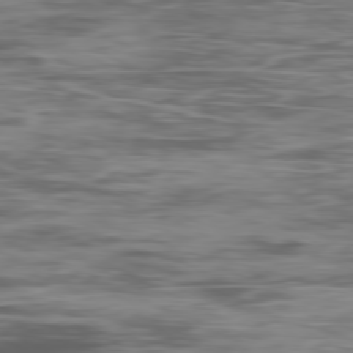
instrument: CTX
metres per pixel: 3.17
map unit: Ap
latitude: -80.0094
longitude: -73.3482
